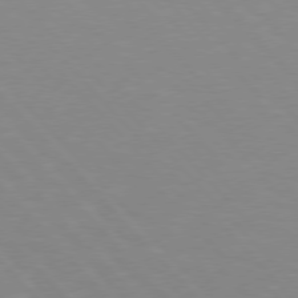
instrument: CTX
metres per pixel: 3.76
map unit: Hpe
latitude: 76.3278
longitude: -155.7638
